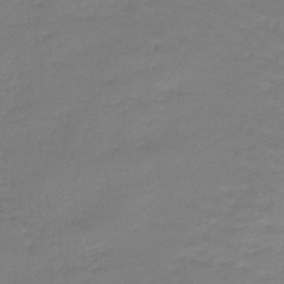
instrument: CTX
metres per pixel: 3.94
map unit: lHb
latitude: -42.6329
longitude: 58.5384
